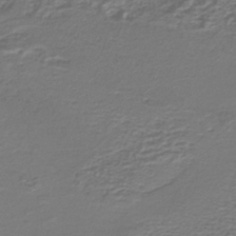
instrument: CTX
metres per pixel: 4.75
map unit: lHb
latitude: -41.7477
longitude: 52.2172
